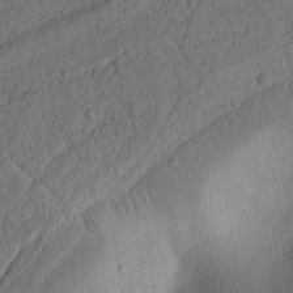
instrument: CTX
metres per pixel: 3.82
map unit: Ht
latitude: 10.6491
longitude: -74.4412
